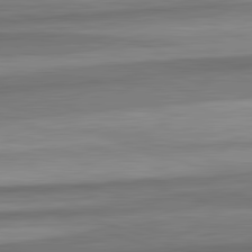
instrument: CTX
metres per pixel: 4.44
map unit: lApd
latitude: 82.5545
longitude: 179.5399
